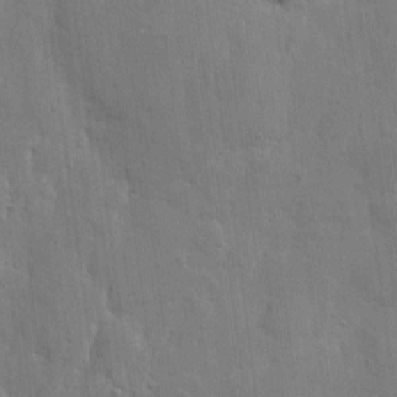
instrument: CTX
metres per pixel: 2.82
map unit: eHh
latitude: 6.7057
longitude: -72.2901
